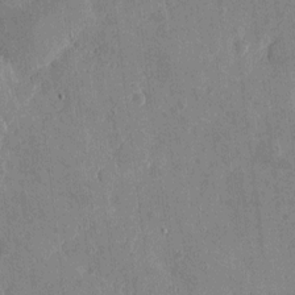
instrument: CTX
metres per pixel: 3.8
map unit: eHh
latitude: 4.2711
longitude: -71.6883
